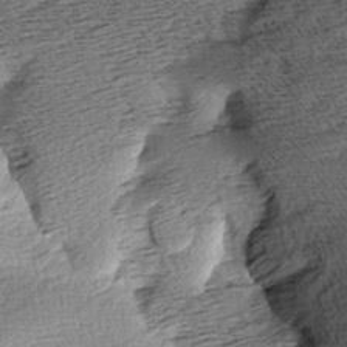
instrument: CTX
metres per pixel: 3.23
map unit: Aa
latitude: 8.2523
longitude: -141.0836
